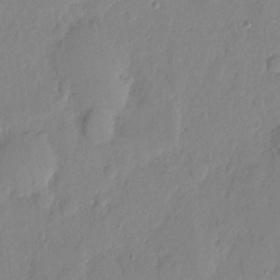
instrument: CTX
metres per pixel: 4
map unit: eHh
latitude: 5.7827
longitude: -72.5168
